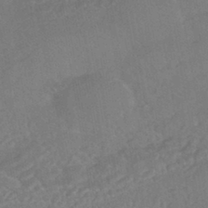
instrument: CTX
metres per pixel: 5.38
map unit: HNhu
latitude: -44.3684
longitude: 91.8234
